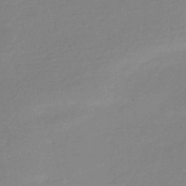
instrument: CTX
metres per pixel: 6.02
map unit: HNhu
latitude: -44.1039
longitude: 89.9556
